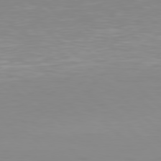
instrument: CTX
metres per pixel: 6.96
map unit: Hpe
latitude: 77.7449
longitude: -173.0080
